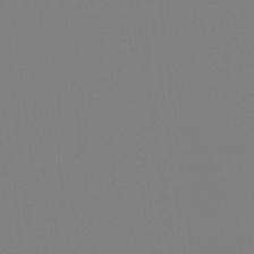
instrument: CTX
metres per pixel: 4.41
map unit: Htu
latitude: -12.7463
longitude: -70.2522
